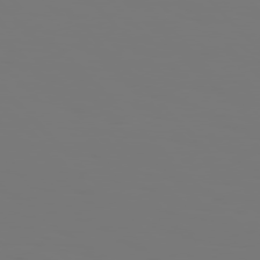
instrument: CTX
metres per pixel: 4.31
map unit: Hpe
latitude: 76.6868
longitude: -136.3279
